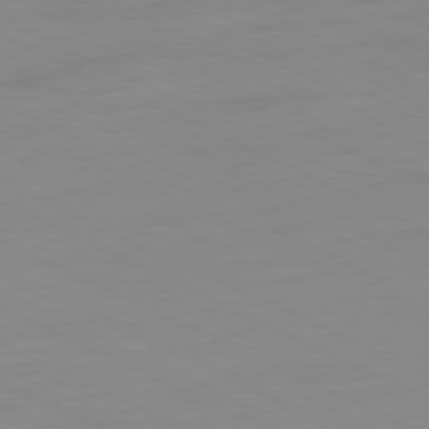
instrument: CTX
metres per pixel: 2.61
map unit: Ap
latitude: -80.8975
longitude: -93.8772
